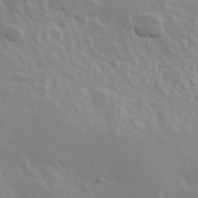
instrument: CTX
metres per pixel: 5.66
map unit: Hve
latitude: 24.8757
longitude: 145.3888
